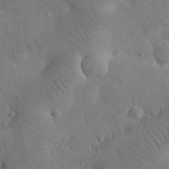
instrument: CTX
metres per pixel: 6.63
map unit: eHh
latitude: 25.7638
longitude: -67.3859
